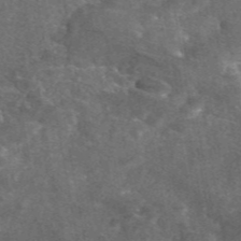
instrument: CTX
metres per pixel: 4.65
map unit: eAb
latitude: 46.6491
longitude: 119.1809
